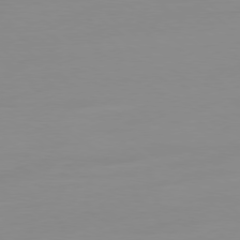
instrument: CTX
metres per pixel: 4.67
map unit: Ap
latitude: -79.1998
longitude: -66.1577
